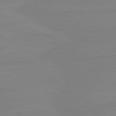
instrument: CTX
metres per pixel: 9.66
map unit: lApd
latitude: 81.1403
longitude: -178.0633
